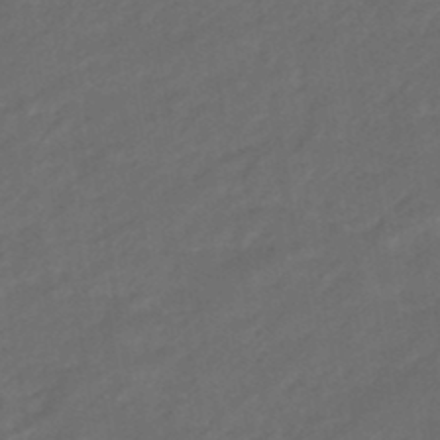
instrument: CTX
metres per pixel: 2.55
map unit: eHb
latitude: -47.2187
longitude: 85.3698
